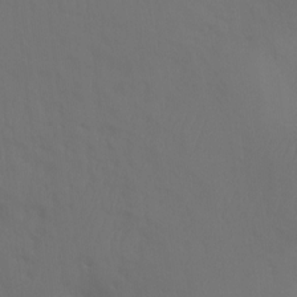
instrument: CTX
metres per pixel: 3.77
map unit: Ht
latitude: -7.9367
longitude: -31.2348
